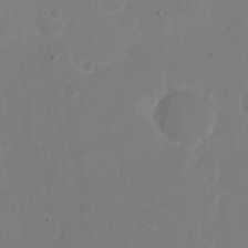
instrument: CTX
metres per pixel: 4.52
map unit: eHh
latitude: 6.8002
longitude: -66.5545
